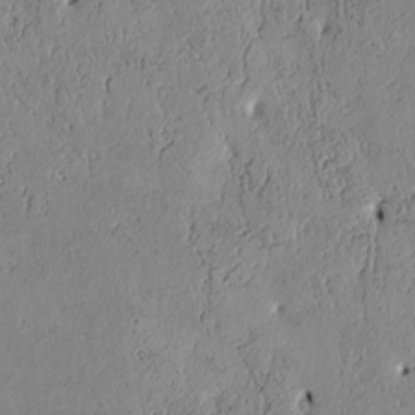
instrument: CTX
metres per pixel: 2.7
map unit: Htu
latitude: 3.6316
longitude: 151.3699
